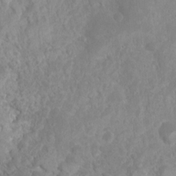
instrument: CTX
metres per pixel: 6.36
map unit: Nhu
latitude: 6.3845
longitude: -18.7813
